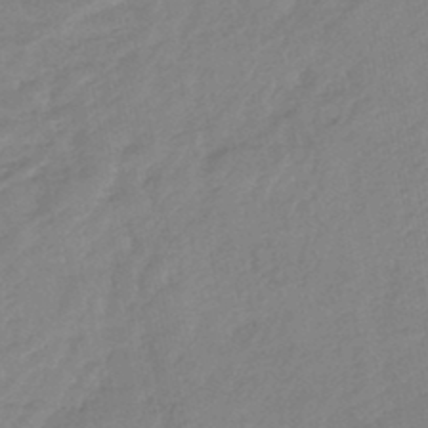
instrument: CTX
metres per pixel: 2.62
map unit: HNhu
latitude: -45.8611
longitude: 94.2739
